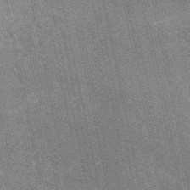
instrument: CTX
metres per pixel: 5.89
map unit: HNb
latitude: -52.7652
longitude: -38.6112
